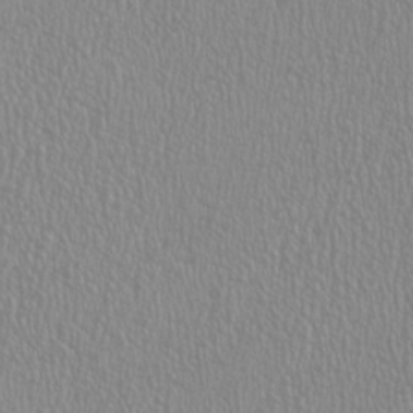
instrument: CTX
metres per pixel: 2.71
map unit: HNhu
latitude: -1.4266
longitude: 2.4251
